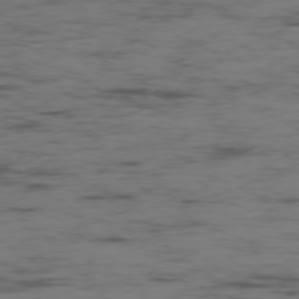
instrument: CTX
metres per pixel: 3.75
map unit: Ap
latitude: -76.6330
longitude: -82.8191
